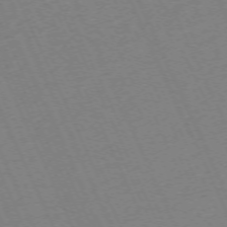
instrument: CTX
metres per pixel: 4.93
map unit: Hpe
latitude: -71.1053
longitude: 12.5007
